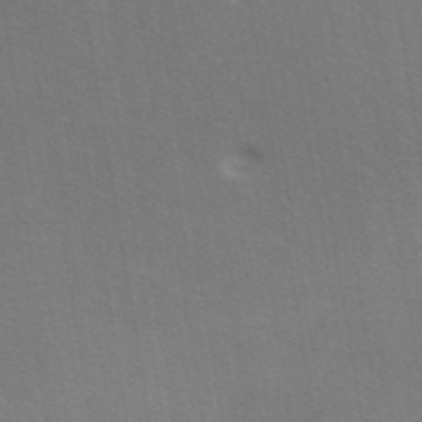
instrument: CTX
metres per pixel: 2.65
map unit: eAb
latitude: 43.9906
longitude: 111.9367
